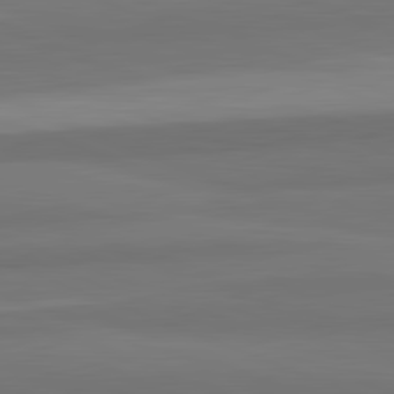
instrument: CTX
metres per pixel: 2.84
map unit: lApd
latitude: 82.2900
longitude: 177.0298
